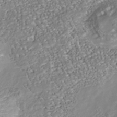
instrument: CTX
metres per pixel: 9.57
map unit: Nhu
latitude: -38.4440
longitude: -80.6679
